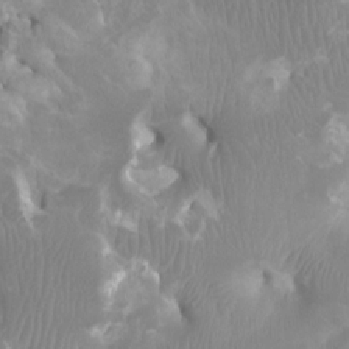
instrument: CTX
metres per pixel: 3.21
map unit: Htu
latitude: 1.8772
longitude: -20.3090
